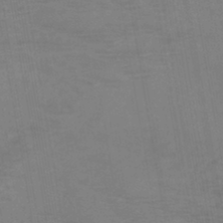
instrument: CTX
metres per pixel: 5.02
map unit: HNb
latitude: -45.7289
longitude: -47.0459
